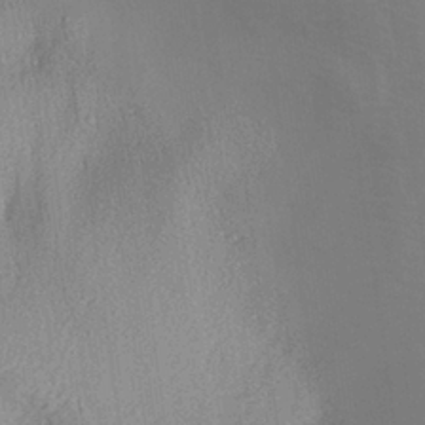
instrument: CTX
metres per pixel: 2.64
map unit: Aa
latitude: 29.4237
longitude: -136.8002
